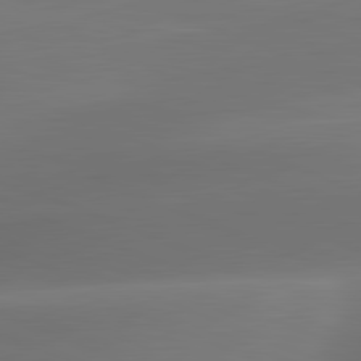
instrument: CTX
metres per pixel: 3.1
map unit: lApd
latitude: 81.8394
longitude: -161.2726
